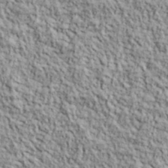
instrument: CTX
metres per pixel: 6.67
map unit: lHvf
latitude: 38.8947
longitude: -90.6868
